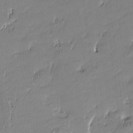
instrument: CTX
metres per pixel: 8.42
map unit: Htu
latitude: -5.5777
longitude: 176.4062
